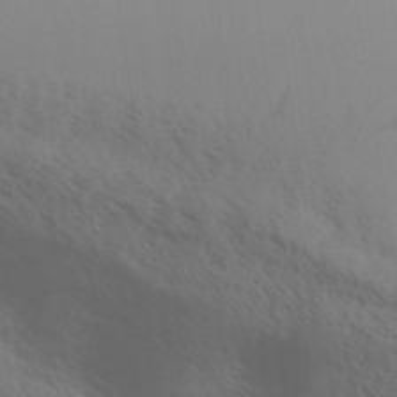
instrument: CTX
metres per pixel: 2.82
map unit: Aa
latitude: 32.0633
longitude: -140.1766
